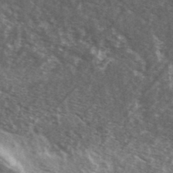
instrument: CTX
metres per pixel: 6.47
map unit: Ave
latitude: 39.8016
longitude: -109.1592
